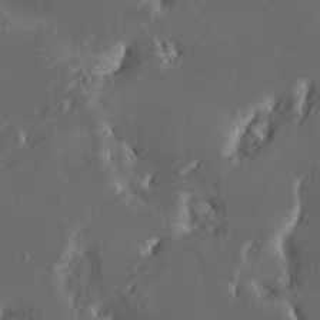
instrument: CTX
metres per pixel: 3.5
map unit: HNhu
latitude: 4.6490
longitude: 13.4266
